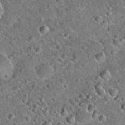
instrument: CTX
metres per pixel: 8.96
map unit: Hto
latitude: 19.2348
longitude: -50.1577
